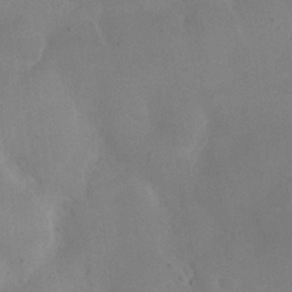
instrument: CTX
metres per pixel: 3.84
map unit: eHh
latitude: 24.3656
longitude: -66.1577
